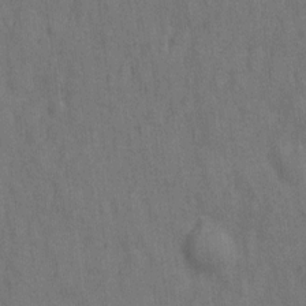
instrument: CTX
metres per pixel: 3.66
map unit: Hto
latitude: -0.1984
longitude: -34.0444
